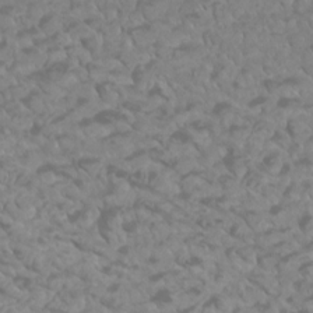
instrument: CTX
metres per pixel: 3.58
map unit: Htu
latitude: 2.6868
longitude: -21.0837
